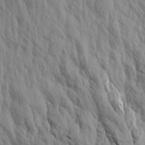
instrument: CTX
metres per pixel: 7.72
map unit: Aa
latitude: 19.3481
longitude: -147.0270
